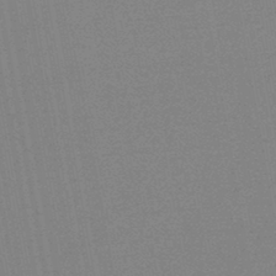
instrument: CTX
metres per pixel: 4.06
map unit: HNb
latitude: -45.0675
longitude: -40.1010
